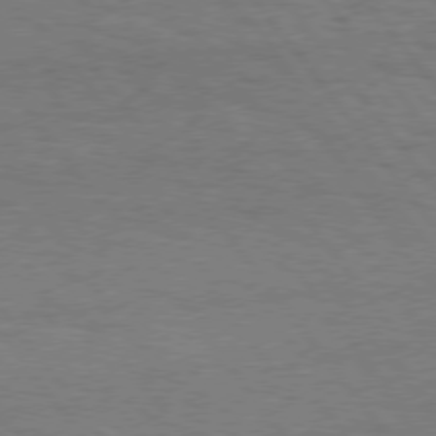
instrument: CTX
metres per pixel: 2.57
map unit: Hpe
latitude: 75.7450
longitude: -136.6302
